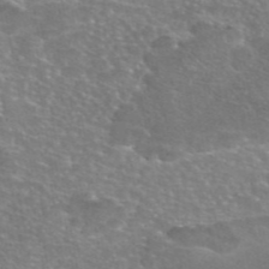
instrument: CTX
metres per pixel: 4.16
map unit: eAb
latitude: 45.6505
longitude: 106.3496
